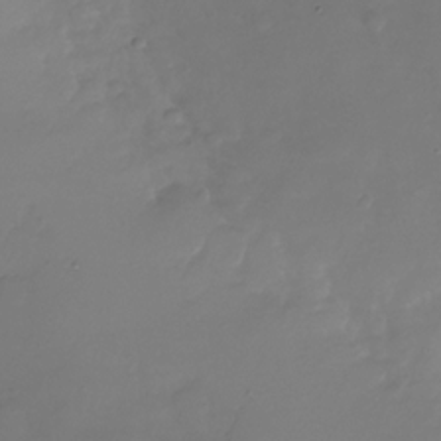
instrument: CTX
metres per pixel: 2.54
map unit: Nhu
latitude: -26.8030
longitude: -57.4237
